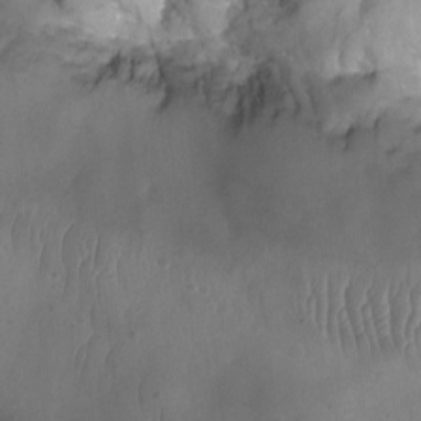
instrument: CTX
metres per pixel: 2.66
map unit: Nhu
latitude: -12.7274
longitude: -66.8380
